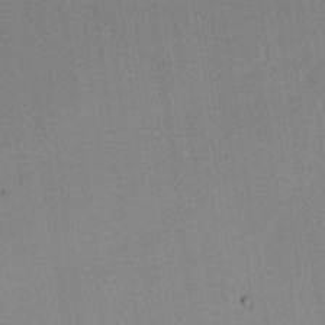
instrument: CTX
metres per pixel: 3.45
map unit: HNhu
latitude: 13.0081
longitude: 11.4077
